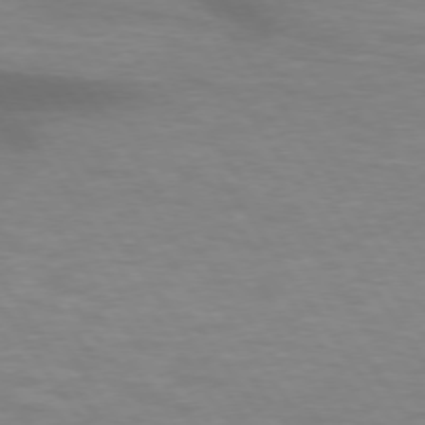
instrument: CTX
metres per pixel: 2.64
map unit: lApd
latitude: 74.4223
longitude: -54.1011
